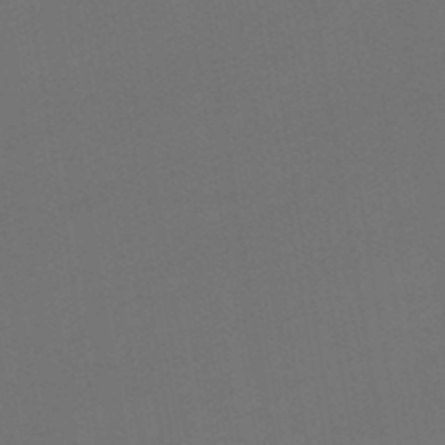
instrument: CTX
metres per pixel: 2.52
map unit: HNhu
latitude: -48.5196
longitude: 99.8989
